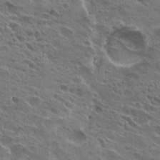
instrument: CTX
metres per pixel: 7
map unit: Hto
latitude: 25.9906
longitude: -43.6694
